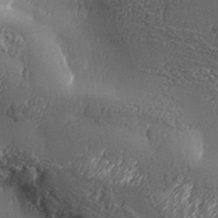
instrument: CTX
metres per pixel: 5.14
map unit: Aa
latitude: 33.0270
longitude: -134.5357
